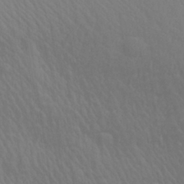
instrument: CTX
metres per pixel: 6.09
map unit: Aa
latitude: 28.4790
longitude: -139.8016
